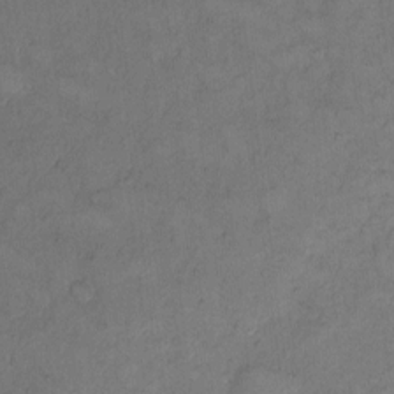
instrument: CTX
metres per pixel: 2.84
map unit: Hto
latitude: 9.3104
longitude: -58.7057
